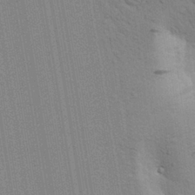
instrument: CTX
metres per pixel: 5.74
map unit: Aa
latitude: 28.5734
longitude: -147.3104
